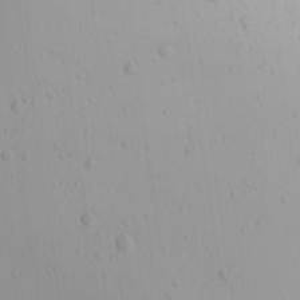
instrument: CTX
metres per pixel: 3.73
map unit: Ave
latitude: 22.6679
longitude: -137.2159
